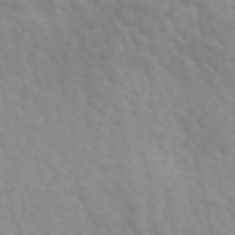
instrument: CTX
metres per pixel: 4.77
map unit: ANa
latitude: 45.0459
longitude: 39.9178
